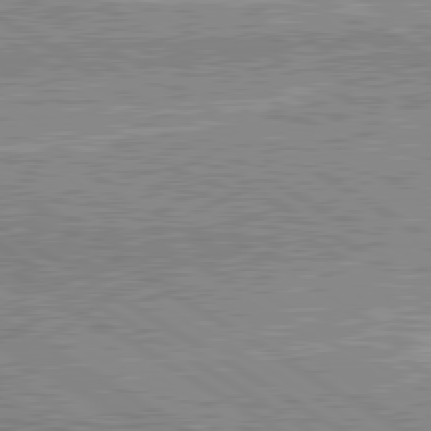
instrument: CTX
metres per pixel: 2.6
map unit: lApd
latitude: 80.5357
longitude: 143.8800
